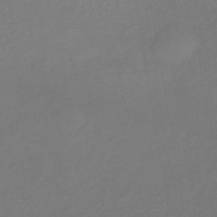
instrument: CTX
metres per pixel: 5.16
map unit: lHb
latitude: -39.0109
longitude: 72.3495
